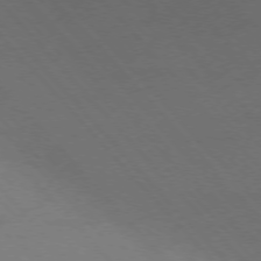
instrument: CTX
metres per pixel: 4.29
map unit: Ap
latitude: -77.0486
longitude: -61.6316
